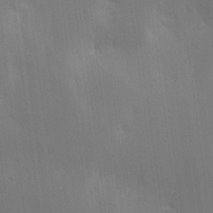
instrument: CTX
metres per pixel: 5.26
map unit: Ave
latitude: 16.7813
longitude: -138.9892
